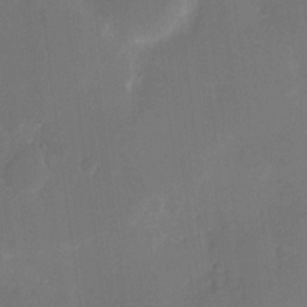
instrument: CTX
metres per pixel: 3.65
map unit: eHh
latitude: 5.8583
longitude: -65.5371
